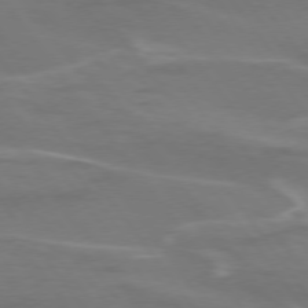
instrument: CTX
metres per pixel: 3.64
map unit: lApd
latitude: 74.9892
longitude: -62.3845
